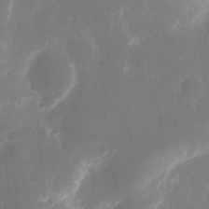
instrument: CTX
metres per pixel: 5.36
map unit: eHh
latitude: 11.3482
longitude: -71.7261
